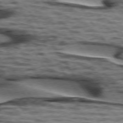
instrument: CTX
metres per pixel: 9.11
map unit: lApd
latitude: 74.1767
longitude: -52.7435
